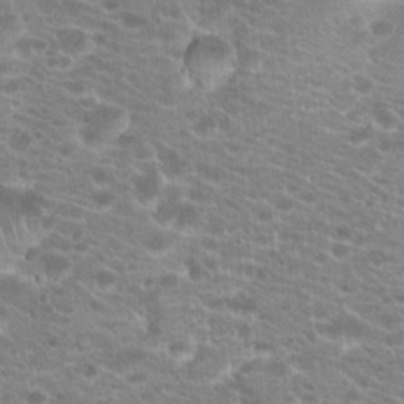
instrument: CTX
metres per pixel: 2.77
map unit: Hto
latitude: 20.6869
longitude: -39.2348
